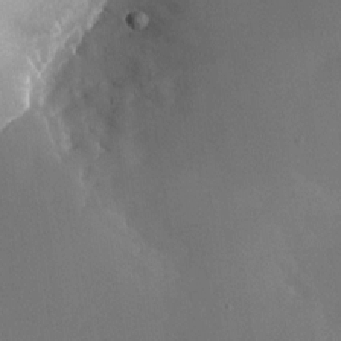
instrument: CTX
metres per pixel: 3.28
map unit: Nhu
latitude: -24.0094
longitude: -70.4223
